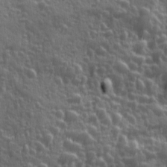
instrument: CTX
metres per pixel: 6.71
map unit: Ave
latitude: 12.2334
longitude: -103.9906
